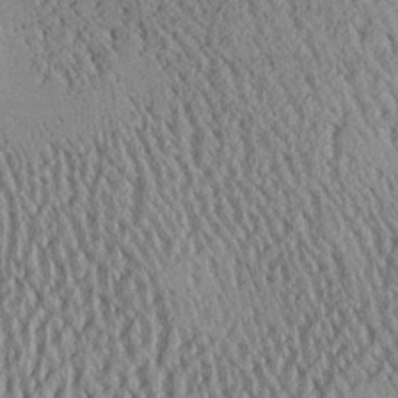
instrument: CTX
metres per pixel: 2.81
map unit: Aa
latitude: 25.3292
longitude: -134.5357
